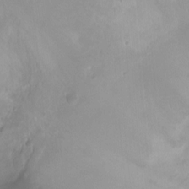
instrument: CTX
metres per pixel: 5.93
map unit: Nhu
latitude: -13.1242
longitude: -62.6302
